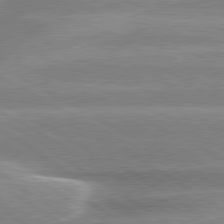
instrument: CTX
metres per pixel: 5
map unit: lApd
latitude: 80.0444
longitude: -134.6301
